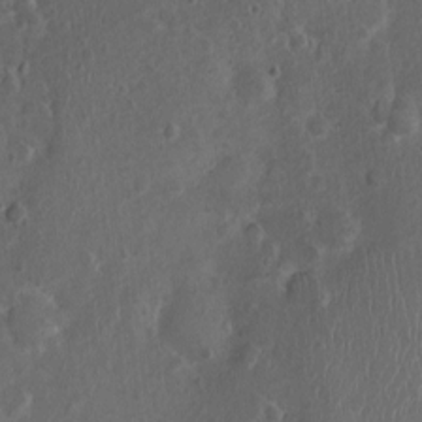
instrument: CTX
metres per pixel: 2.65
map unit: Nhu
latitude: 1.4048
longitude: -14.9514
